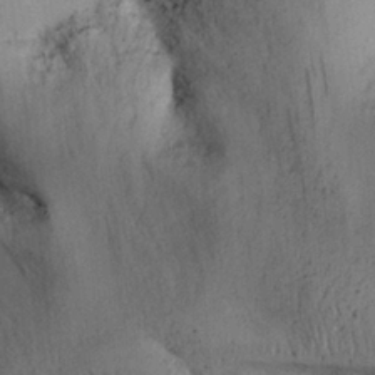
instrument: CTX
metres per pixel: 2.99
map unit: Nhu
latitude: 26.5924
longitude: -71.1214
